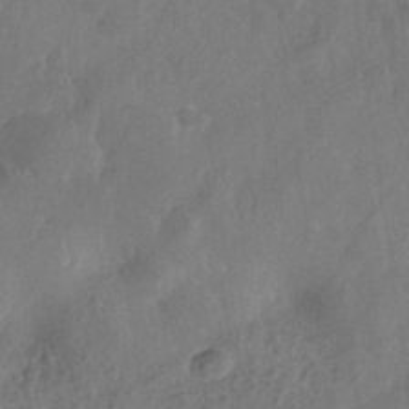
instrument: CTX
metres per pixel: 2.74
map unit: Nhe
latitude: -36.8597
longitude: -176.6490
